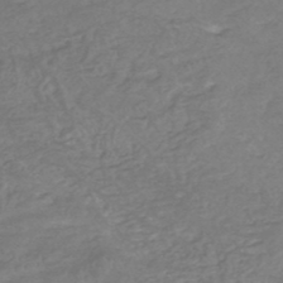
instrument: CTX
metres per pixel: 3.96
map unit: HNhu
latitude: -48.2362
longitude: 28.3117
